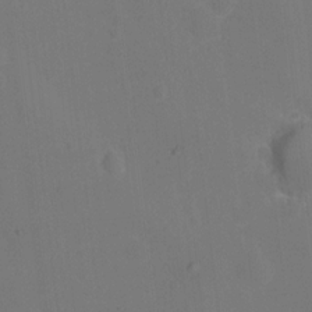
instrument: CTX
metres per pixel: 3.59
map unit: Hto
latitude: -0.8597
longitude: -34.6112
